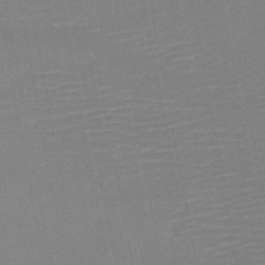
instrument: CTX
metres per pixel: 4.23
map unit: HNb
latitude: -46.6707
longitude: -44.7624
